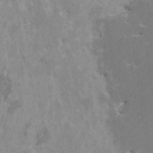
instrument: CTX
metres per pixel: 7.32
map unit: HNhu
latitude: -0.1606
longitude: 3.8422
